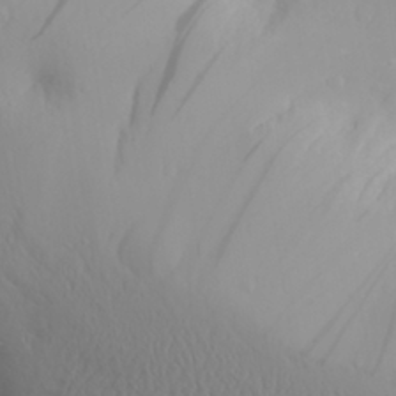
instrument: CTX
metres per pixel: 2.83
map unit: Aa
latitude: 28.6679
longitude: -133.2159
